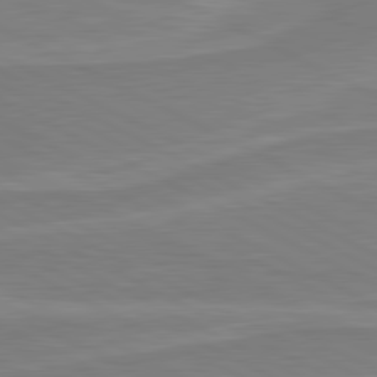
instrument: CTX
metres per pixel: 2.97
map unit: lApd
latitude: 81.1970
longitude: 171.0487
